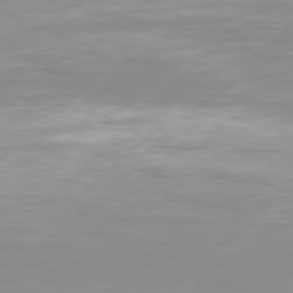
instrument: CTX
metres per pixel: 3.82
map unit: Hpe
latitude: 77.6316
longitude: -131.2726
